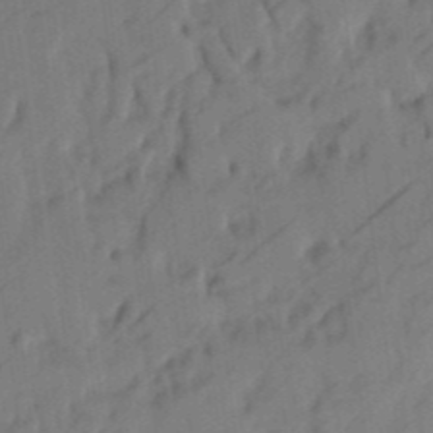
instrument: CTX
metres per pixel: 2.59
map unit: eHh
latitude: 5.3293
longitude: -73.8017
